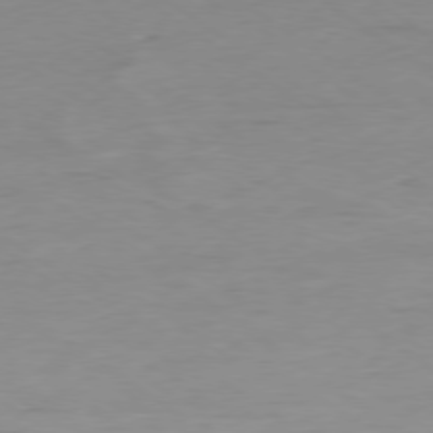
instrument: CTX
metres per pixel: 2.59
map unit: Hpe
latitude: -78.7841
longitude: -22.3467
